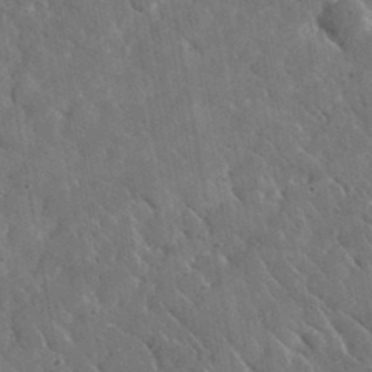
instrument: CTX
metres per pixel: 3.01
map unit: lHvf
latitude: 34.3467
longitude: -86.2711
